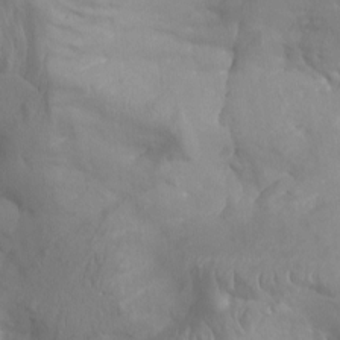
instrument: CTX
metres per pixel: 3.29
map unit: Aa
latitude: -8.3117
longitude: -78.2523
